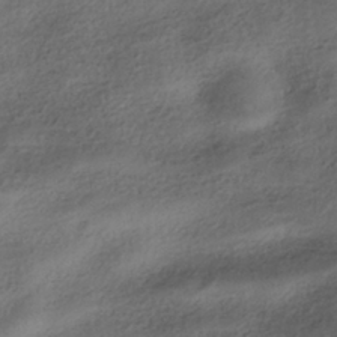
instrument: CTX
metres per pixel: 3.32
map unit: HNhu
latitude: -39.9367
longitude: 97.7289
